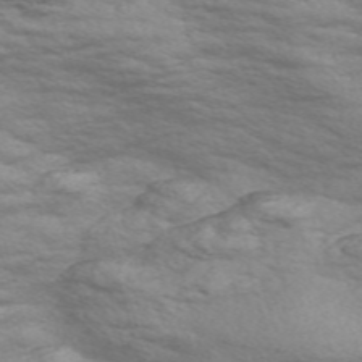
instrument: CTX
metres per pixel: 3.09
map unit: Nve
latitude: -58.1983
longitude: 54.4818
